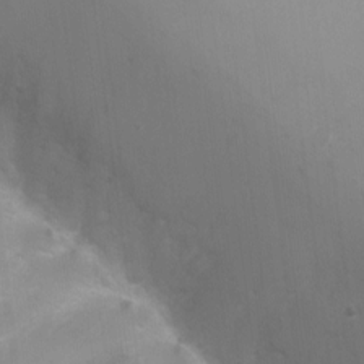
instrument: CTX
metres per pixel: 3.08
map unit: Ht
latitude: -2.9163
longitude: -28.3278
